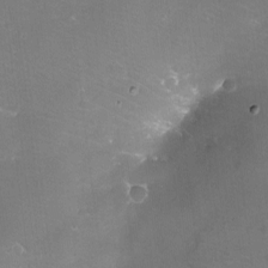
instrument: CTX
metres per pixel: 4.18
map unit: eHh
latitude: -11.3888
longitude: -61.9339
